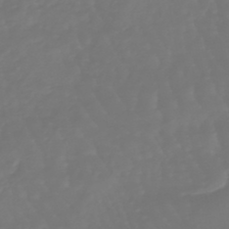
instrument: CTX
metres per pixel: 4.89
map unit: lHb
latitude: -47.1620
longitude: 79.8044
